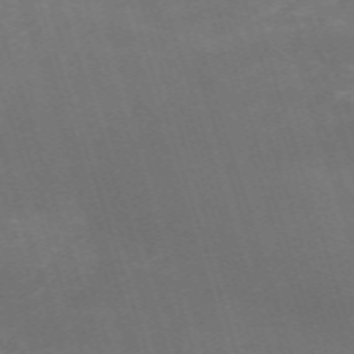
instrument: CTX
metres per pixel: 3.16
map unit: HNb
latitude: -54.5763
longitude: -36.4601
